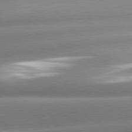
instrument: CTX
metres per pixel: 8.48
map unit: lApd
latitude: 80.1011
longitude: -158.5168
